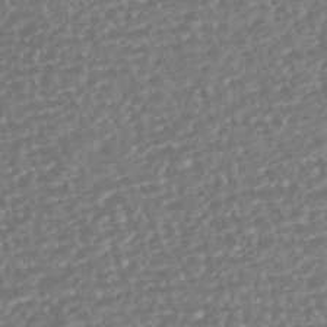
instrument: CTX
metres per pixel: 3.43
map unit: HNhu
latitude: -46.2172
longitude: 105.3698
